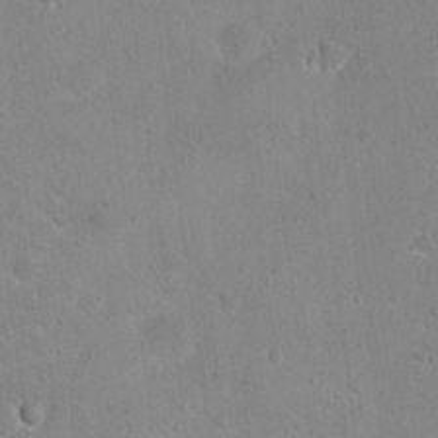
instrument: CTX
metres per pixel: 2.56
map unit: Hto
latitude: 16.0444
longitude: -37.5749
